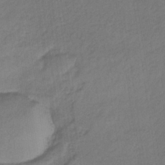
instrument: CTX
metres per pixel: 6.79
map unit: lHb
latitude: -36.9730
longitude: 69.2187
